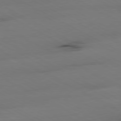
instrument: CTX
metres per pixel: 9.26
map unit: Ap
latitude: -80.7086
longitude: -95.3482
